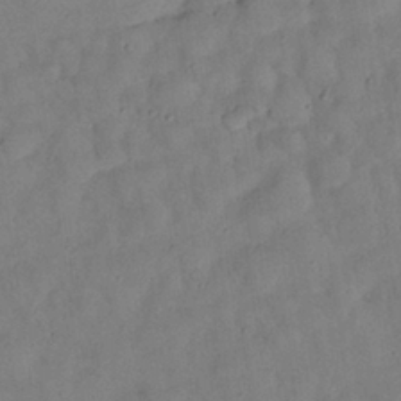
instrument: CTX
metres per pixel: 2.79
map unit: Nhu
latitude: 27.5749
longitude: -72.9136
